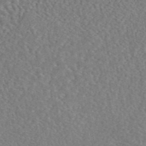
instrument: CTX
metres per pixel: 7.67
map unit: eAb
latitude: 44.9136
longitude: 110.8408
